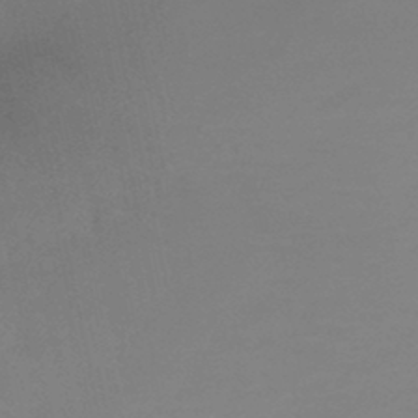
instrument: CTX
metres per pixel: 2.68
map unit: lHb
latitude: -44.5007
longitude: 61.1809
